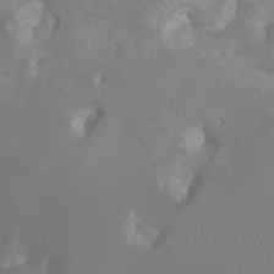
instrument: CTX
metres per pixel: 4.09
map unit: Htu
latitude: -0.7275
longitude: -75.9528
